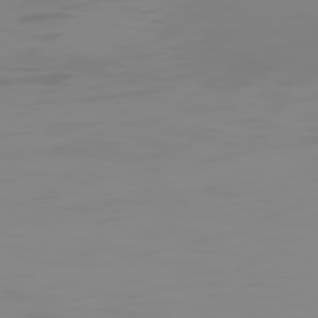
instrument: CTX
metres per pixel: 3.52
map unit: Hpe
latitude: 74.2145
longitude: -127.3482
